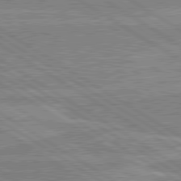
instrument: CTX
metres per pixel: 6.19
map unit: lApd
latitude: 80.4412
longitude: 170.2551
